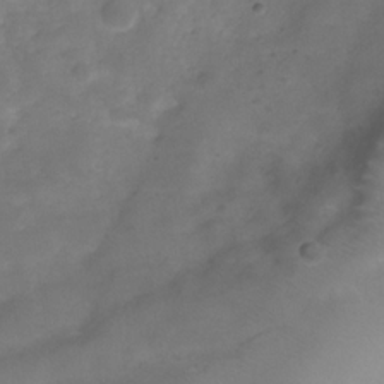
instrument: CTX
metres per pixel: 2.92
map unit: Hve
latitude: -31.7855
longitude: 89.4265
